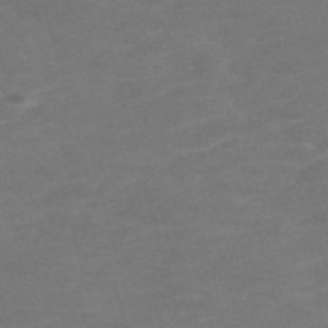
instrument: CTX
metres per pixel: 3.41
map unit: Nve
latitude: -59.2375
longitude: 59.3320
